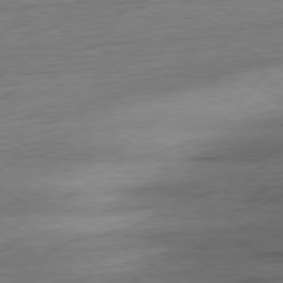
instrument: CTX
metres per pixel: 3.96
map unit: Ap
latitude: -80.2551
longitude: -68.2901
